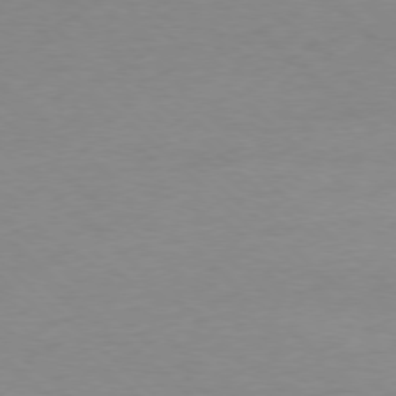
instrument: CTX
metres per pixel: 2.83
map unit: Ap
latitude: -78.1983
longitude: -70.7624
